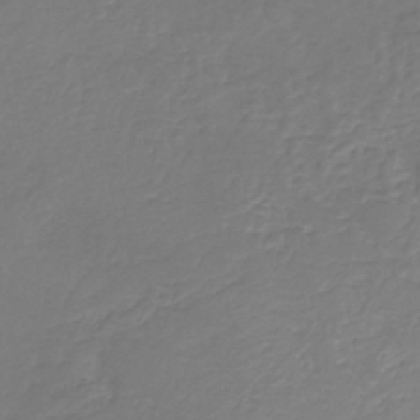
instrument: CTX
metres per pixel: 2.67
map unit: HNb
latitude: -35.6533
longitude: 51.1431
